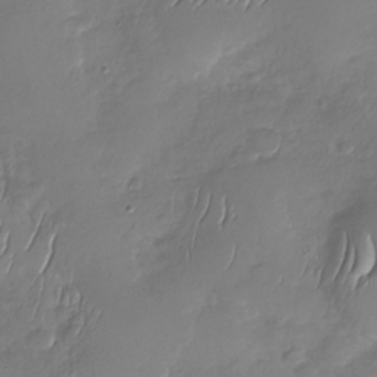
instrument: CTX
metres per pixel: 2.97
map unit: Nhu
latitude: -29.6722
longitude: -61.6883
